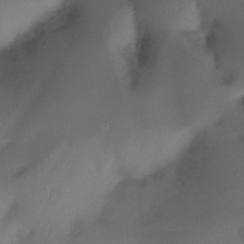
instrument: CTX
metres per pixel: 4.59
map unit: Ht
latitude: -8.7274
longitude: -39.3104
